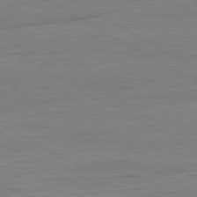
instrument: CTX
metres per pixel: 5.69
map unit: Ap
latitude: -81.4077
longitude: -79.6694
